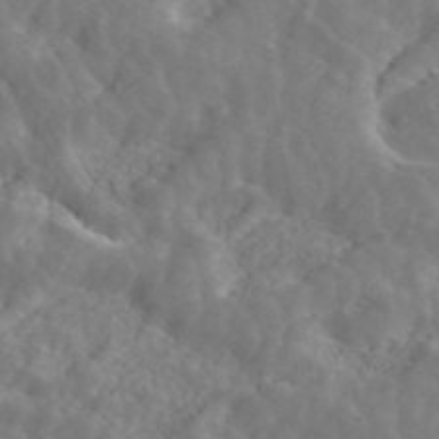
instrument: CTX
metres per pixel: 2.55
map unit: ANa
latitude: 45.9150
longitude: 23.2376
